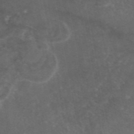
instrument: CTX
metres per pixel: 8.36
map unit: eAb
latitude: 46.2901
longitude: 114.2928
